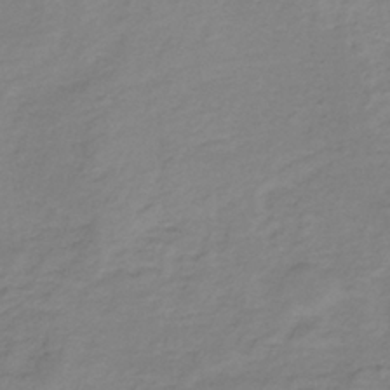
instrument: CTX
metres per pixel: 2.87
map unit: lHb
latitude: -35.7478
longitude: 71.5966
